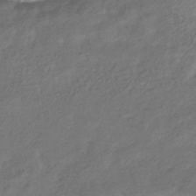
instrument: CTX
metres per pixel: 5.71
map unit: eHb
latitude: -38.9353
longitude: 80.5952
